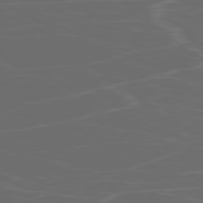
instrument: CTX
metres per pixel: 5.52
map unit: Ap
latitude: -79.7666
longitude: -73.6505
